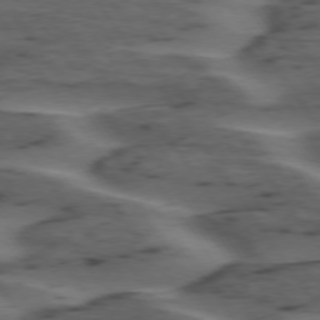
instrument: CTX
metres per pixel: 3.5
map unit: lApd
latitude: 75.2726
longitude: -70.0444
